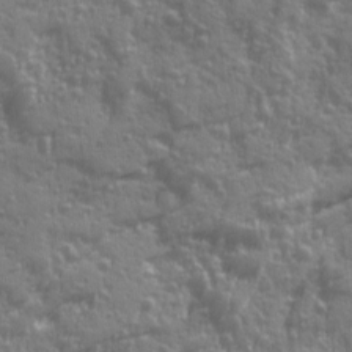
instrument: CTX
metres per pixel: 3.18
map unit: Ave
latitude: 12.2712
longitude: -103.9339
